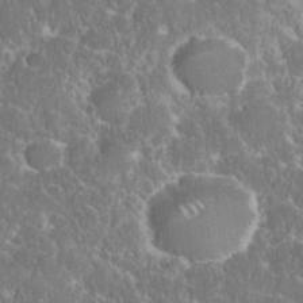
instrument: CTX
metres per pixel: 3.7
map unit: eHh
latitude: 36.7435
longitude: -61.1214
